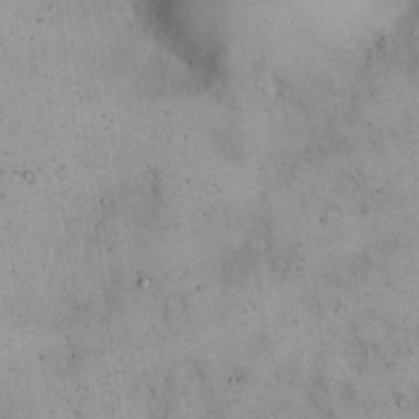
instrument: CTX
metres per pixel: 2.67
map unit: Hto
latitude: 14.7247
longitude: -60.3467
